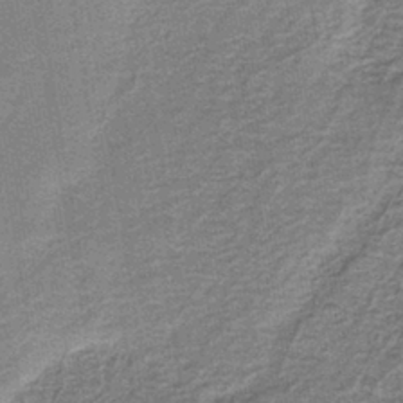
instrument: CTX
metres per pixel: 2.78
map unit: HNb
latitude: -39.0298
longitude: 50.7463
